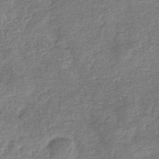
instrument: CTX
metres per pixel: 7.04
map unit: eHb
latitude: -33.8801
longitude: 75.5211
